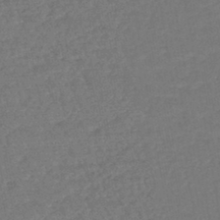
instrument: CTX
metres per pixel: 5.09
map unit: lHb
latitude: -43.9367
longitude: 74.0283
